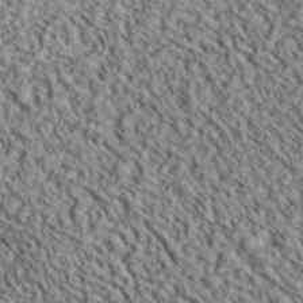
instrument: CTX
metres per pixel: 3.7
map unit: ANa
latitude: 40.4034
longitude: 29.9556
